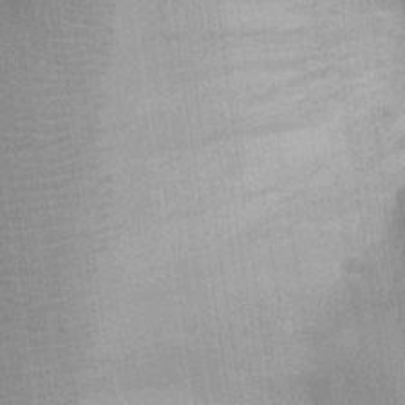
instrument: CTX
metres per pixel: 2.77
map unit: Ht
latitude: -2.4629
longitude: -15.4427
